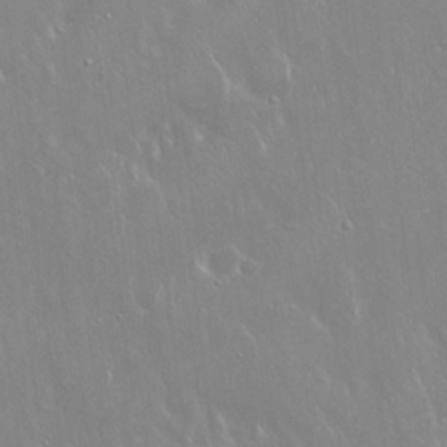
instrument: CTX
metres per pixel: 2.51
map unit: Hto
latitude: 18.4979
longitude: -56.8757
